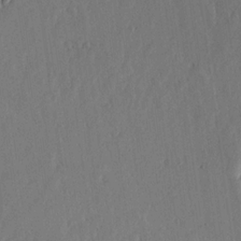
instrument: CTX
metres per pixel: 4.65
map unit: lHvf
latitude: 18.8380
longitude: -115.5938
